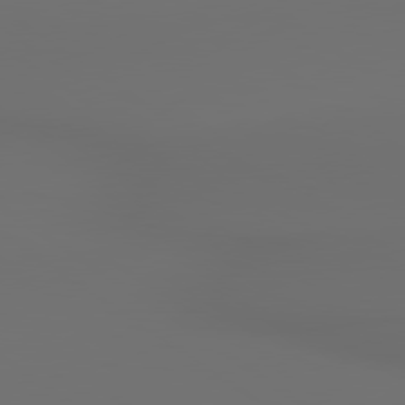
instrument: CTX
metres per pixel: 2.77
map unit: lApd
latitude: 79.9150
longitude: 164.9164
